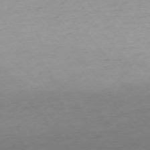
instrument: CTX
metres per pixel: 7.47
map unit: Ap
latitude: -75.1809
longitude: -82.9135
